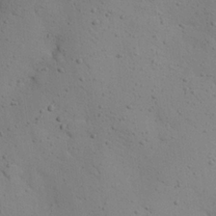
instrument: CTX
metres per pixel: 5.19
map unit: eHh
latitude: 24.5923
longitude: -72.1389
